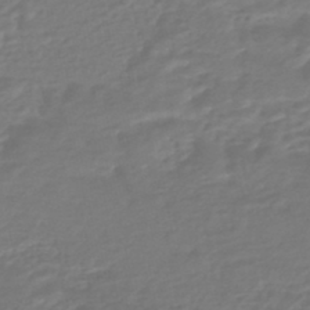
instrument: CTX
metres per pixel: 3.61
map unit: HNhu
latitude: -46.7841
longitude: 96.4818
